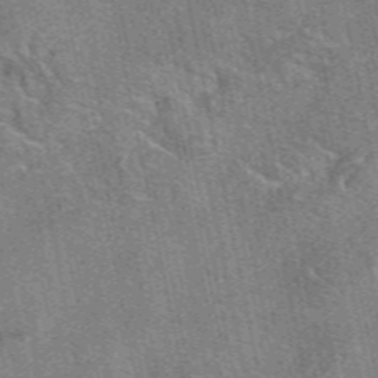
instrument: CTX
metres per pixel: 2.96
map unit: eAb
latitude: 49.0458
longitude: 104.8219
